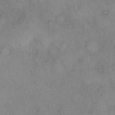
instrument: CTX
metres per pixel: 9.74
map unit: Hto
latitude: 6.5357
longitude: -61.6316
